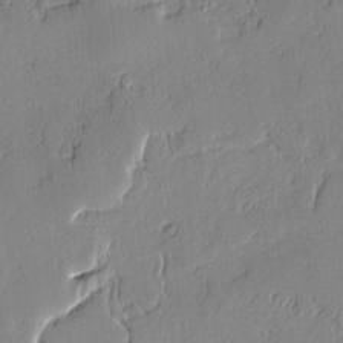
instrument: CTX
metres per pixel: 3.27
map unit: lAvf
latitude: -1.1432
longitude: -107.1025
